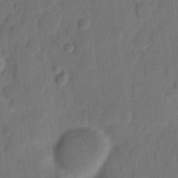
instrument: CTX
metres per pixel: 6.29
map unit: eHh
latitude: 8.5168
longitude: -65.3482
